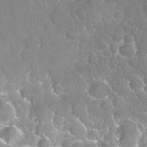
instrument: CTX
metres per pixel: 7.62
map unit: Nhu
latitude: 28.2144
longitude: -63.2348
